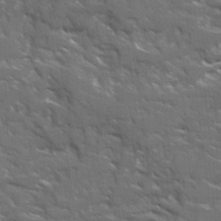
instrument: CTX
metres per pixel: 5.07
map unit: Ave
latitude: 17.4993
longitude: -130.4412
